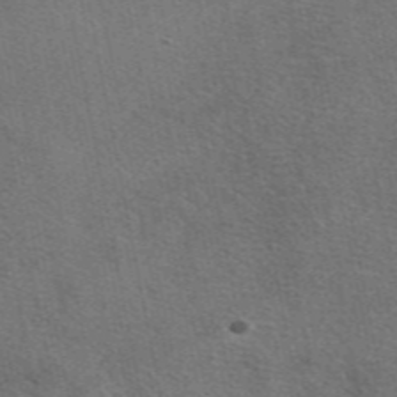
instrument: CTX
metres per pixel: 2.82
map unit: eAb
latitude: 48.3089
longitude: 114.1228
